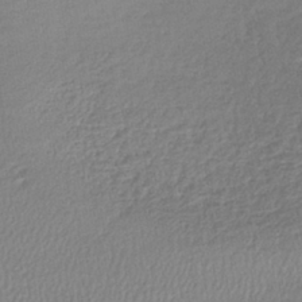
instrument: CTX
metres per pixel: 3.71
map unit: lHb
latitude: -40.3873
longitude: 69.1998
